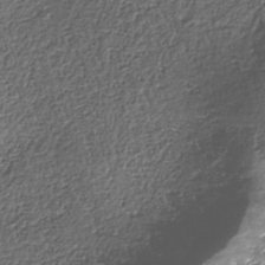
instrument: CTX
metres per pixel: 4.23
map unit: Nhe
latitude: -37.8233
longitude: -88.0444
